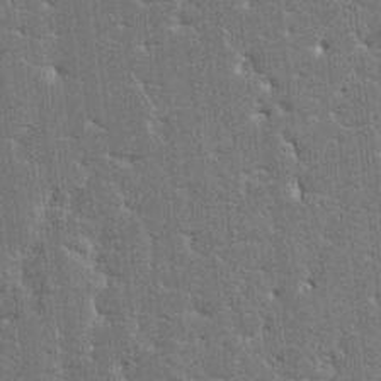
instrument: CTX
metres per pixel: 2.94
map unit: HNhu
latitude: 6.7435
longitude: -5.4237
